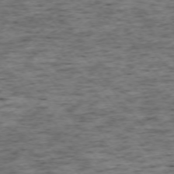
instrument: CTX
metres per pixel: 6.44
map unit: Ap
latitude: -73.6344
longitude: -73.1781
